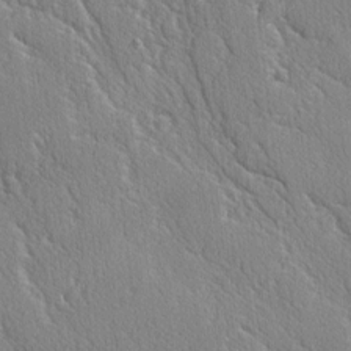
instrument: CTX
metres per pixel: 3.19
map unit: lAvf
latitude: -2.4628
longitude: -109.3103
